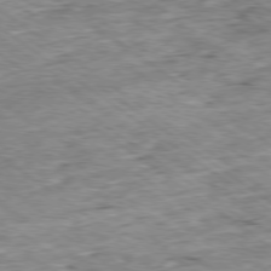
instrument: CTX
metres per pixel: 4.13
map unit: Ap
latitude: -79.1242
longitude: -85.6505
